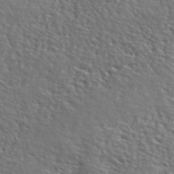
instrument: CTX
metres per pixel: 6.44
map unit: lHvf
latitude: 42.0444
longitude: -88.1956
